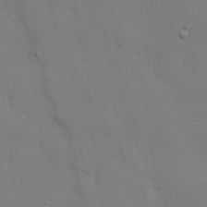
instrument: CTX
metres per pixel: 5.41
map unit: lHvf
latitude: 22.5357
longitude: 141.2376
